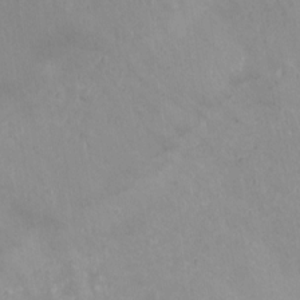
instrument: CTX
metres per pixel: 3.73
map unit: Hto
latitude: -11.3699
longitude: -37.8395
